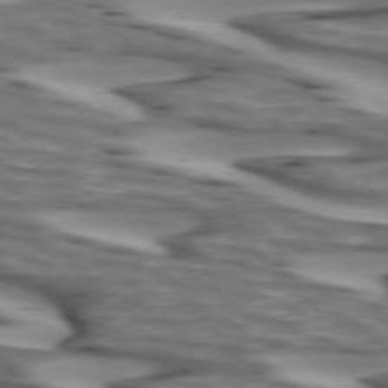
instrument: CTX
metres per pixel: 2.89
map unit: lApd
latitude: 73.1215
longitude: -56.9324
